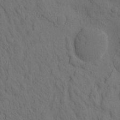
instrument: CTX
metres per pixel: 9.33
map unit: eHh
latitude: -1.5588
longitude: 17.8423
